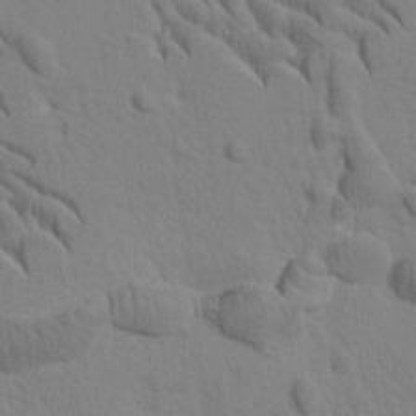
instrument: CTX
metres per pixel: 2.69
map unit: Htu
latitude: -2.0283
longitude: 172.3306
